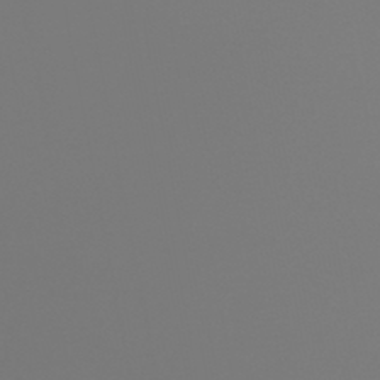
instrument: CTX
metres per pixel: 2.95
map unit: HNhu
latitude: -48.0850
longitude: 100.8596
